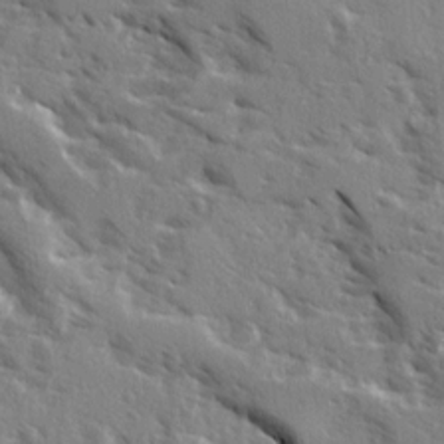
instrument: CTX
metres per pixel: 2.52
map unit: Ave
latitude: 16.1767
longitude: -130.6680
